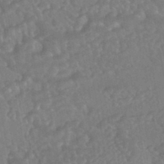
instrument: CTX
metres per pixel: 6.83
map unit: HNhu
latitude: -44.5007
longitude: 92.1039
